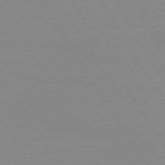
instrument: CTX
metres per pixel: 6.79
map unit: Hpe
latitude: 73.6316
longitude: -129.5371
